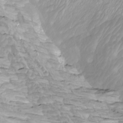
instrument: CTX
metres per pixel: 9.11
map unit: Htu
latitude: -4.2739
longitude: -73.7261
